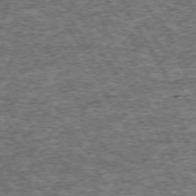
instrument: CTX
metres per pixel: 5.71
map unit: Hpe
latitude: -71.2565
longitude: 13.2187
